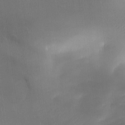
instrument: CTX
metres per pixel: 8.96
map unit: Ave
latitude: -10.7463
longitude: -122.4034
